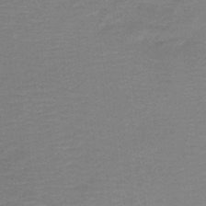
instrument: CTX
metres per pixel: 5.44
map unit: HNb
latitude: -43.2375
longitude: 49.3321
